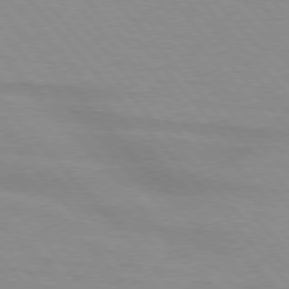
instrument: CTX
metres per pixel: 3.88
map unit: lApd
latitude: 76.4412
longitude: -84.0444
